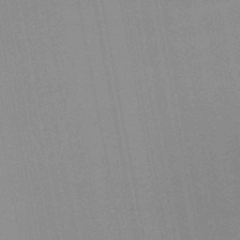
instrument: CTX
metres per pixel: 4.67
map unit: lHb
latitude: -48.2362
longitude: 66.7841
